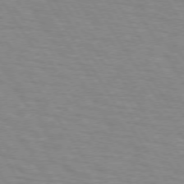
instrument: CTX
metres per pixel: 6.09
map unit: lApd
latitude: 73.5749
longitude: -72.6113
